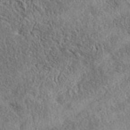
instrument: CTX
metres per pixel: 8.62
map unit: eAb
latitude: 38.1389
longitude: 112.2173
